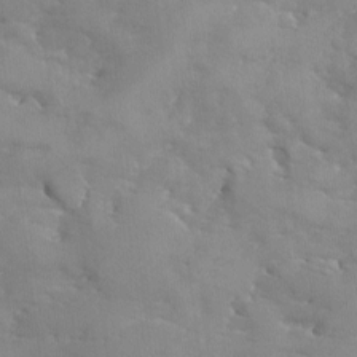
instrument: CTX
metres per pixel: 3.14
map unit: Ave
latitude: -8.6329
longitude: -117.4049
